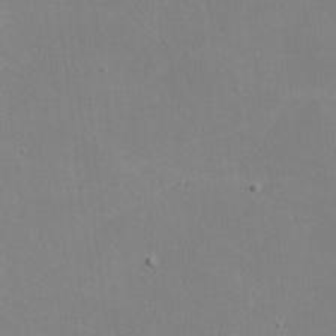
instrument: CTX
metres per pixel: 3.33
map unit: lHvf
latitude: -10.1984
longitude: -100.0255
